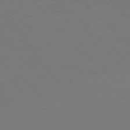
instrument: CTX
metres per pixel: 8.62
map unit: Ap
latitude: -76.0094
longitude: -79.0837
